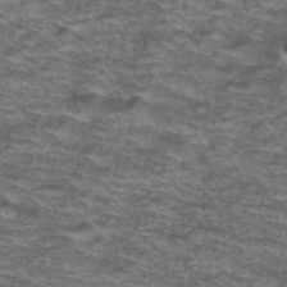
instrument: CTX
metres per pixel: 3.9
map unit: Hto
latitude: 38.0633
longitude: -42.8191
